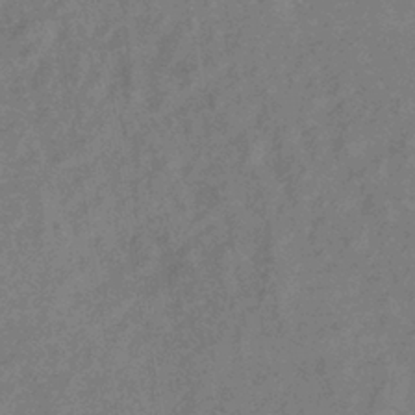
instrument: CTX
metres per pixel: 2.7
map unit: eHb
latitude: -37.9745
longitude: 76.9731
